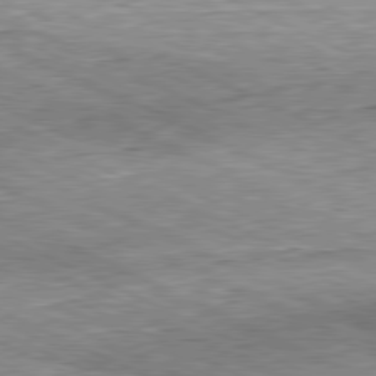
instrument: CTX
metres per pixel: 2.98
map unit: Hpe
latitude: -81.4455
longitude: 10.8030
